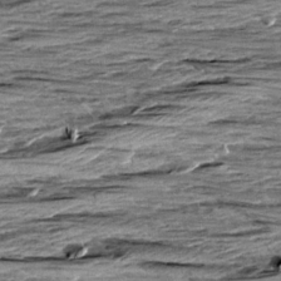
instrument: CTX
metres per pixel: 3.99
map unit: Aa
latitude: 8.9136
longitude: -138.2522
